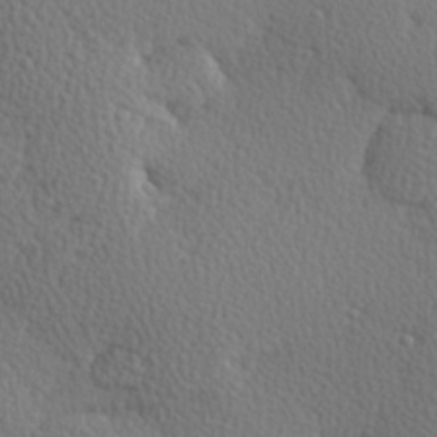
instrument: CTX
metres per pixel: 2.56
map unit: Hve
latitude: 27.1214
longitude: -93.1970
